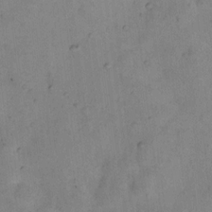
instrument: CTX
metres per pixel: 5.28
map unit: Nhu
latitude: 11.2537
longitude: -28.4790
